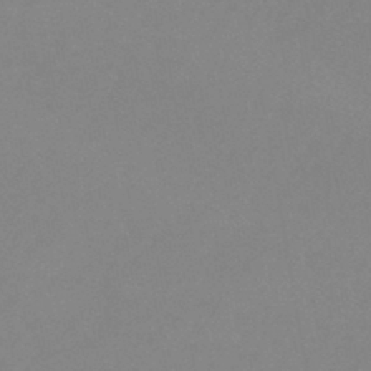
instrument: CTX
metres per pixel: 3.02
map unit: eHb
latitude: -44.2928
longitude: 87.2187
